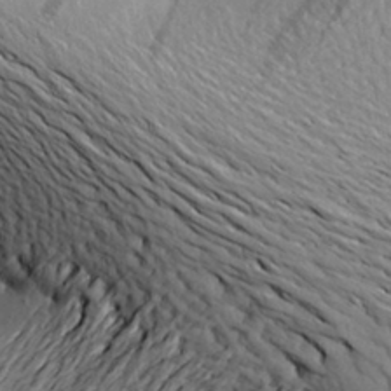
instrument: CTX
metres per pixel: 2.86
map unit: Aa
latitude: 21.4805
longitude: -150.2333
